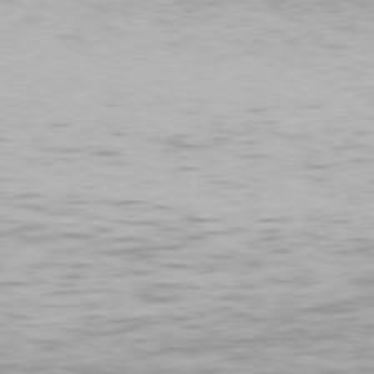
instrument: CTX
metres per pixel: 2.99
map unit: Hpe
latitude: 77.2537
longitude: -131.8017
